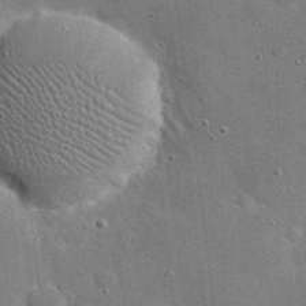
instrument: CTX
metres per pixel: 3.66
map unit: eHh
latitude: 20.3845
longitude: -67.1025
